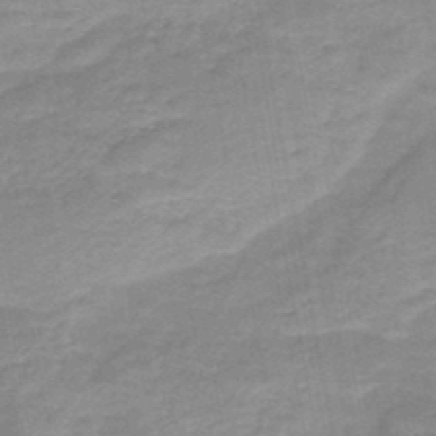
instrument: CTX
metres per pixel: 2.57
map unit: HNb
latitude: -48.3307
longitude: -38.4979
